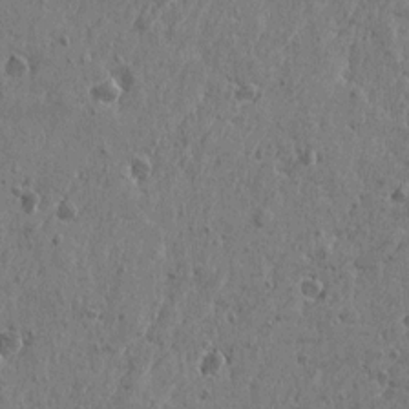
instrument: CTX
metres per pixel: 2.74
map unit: Htu
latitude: -5.1620
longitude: 179.7288
